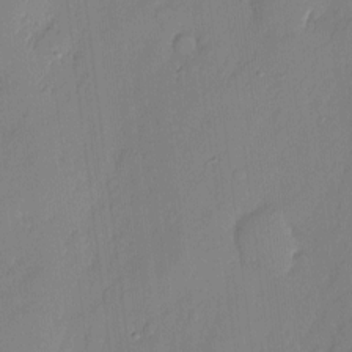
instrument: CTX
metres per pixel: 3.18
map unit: eHh
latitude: 3.7827
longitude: -76.6301
